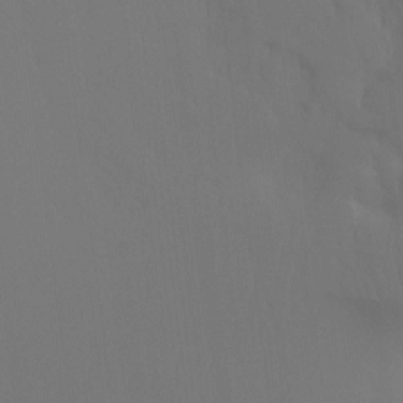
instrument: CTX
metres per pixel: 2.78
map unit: Ht
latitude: -7.7477
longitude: -30.6491
